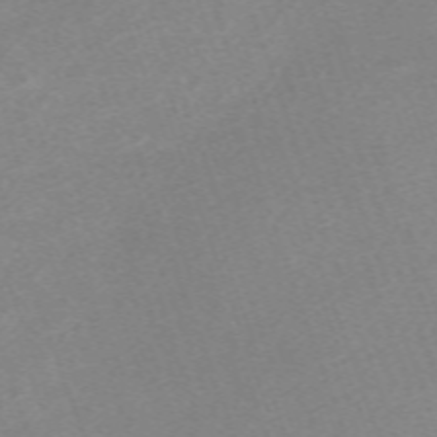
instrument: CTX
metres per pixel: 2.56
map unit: eHh
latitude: -64.7274
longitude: 50.6140
